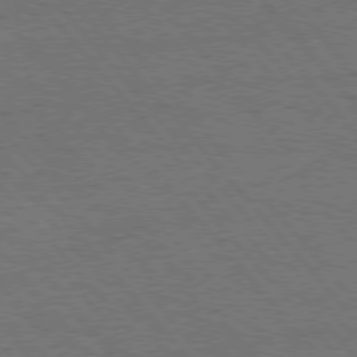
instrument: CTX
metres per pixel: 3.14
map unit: Hpe
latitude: 75.7261
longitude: -157.7260
